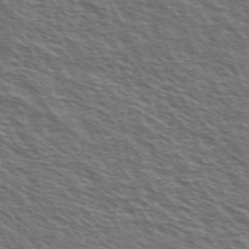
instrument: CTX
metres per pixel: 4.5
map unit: Ave
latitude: 38.3089
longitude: -109.7260
